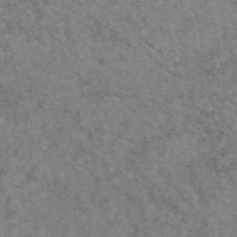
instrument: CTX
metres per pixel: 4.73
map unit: eAb
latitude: 47.9528
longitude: 116.0660
